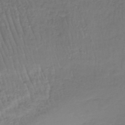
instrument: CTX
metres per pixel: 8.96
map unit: lHb
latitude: -38.4251
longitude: 61.8233
